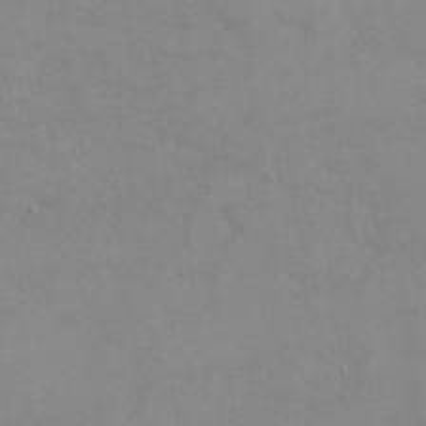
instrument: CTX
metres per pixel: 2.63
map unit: Hto
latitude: 7.5182
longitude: -35.7071
